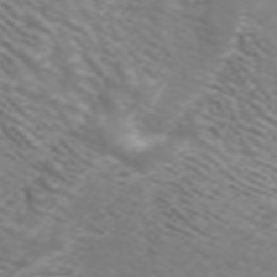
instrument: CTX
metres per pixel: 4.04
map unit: ANa
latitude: 44.8191
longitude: 40.1228
